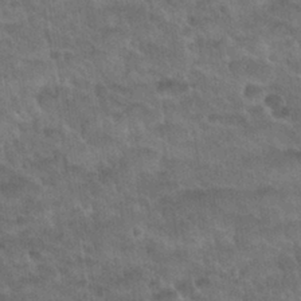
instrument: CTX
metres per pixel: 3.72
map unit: Nhu
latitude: 30.9703
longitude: -52.0255
